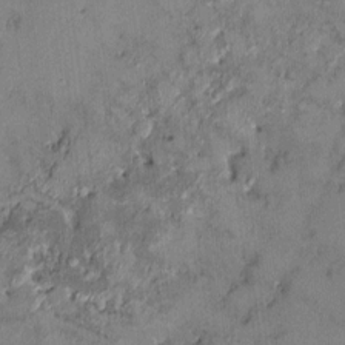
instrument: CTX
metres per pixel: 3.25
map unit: HNhu
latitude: 6.5924
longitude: 0.5952
